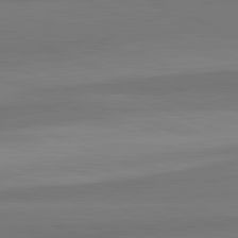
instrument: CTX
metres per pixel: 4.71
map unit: lApd
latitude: 82.5923
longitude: 156.9730
